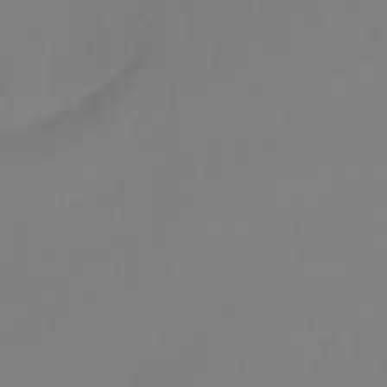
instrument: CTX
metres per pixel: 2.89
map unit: Hto
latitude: -7.3887
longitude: -44.4412
